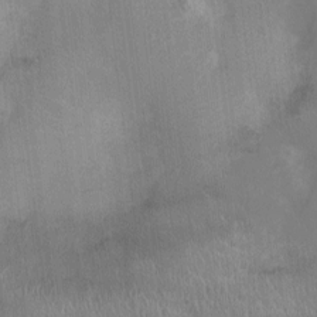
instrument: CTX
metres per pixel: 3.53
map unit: Ht
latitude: -3.6154
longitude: -16.7813
